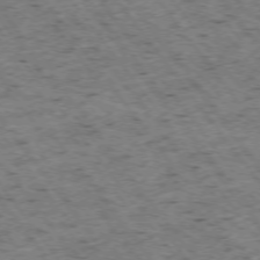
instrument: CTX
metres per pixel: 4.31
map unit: Hpe
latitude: -75.1243
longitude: 4.2928
